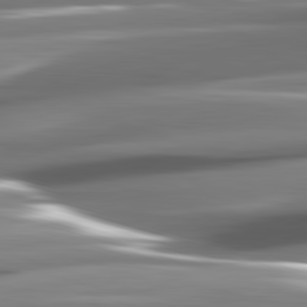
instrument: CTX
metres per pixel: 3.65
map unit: lApd
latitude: 82.6490
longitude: -142.8569
